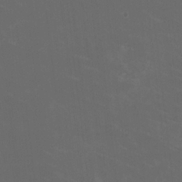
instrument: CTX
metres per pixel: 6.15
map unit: HNhu
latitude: 0.7435
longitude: -2.2522
